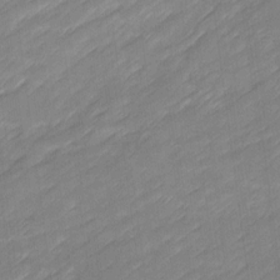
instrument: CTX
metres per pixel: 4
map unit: Ave
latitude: 16.6679
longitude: -136.1011
